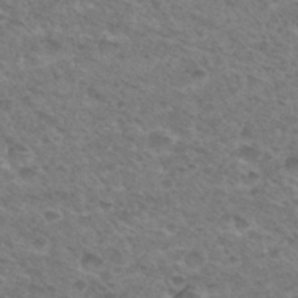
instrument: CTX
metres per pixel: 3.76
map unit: Hto
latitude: 32.6302
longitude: -49.1592
